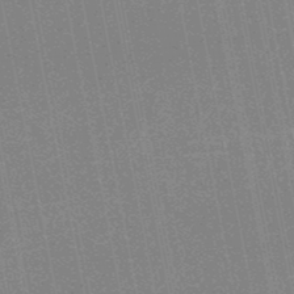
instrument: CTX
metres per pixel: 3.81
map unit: HNhu
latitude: -48.7652
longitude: 99.3132
